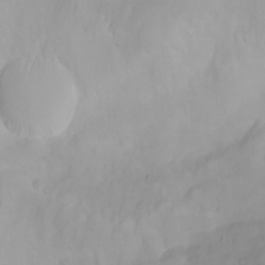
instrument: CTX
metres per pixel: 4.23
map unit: Nhu
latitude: -4.9730
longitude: -79.8961
